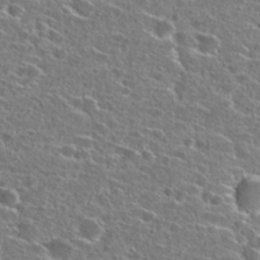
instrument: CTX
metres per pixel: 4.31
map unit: Hto
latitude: 26.3845
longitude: -47.0081
